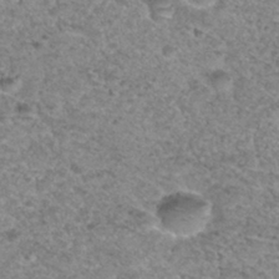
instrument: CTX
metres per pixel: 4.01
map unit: Hto
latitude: 30.4601
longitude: -48.5924
